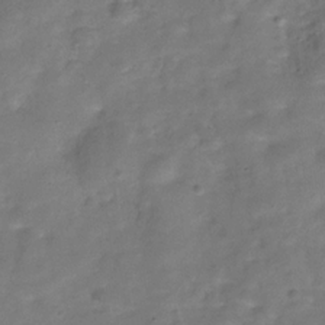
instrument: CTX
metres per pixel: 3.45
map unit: Hve
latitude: -30.5573
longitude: 92.9920
